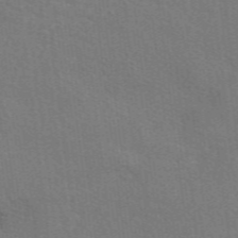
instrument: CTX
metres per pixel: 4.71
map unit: eAb
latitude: 50.5923
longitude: 113.2754
